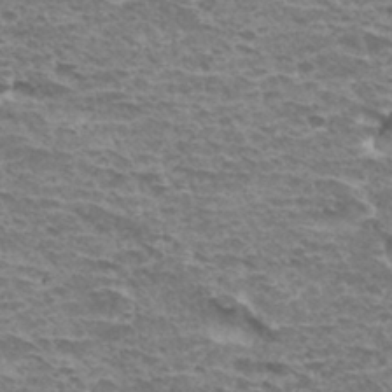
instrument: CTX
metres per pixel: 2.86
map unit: Hto
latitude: 31.9906
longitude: -40.2333
